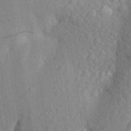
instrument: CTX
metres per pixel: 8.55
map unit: Aa
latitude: 25.9717
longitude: -149.7639
